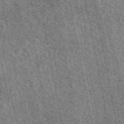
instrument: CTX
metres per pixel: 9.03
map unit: eAb
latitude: 50.5545
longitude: 112.5007
